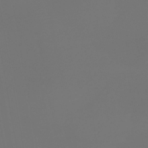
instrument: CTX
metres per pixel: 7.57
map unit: lHb
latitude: -43.8044
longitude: 64.0661
